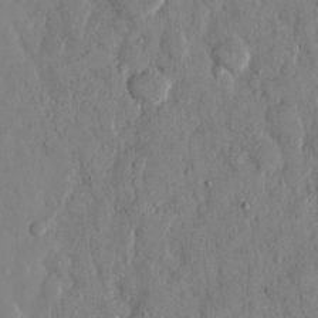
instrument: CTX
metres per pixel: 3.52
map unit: eHh
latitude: 12.6869
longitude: -69.3860
